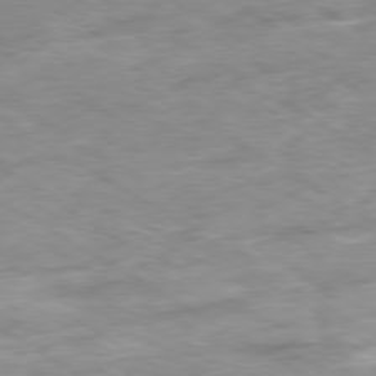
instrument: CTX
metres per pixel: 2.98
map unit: Ap
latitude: -80.1417
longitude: -74.3467
